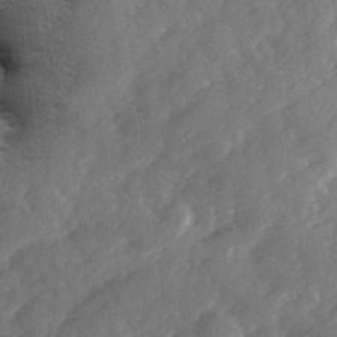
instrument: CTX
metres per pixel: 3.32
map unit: Ave
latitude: 11.8206
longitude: -102.7813
